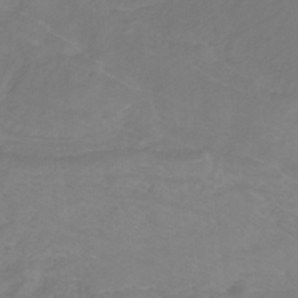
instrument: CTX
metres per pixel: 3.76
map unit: eHb
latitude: -30.8030
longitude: 64.7463
